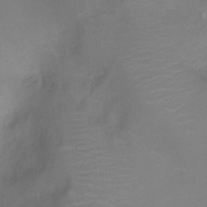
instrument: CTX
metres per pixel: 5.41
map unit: Ht
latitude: -7.9745
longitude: -18.8569
